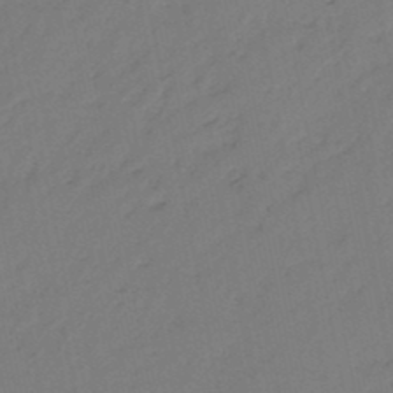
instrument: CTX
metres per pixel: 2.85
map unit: eHb
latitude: -47.0486
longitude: 80.9353
